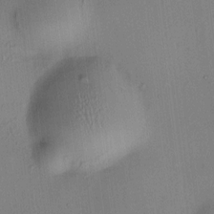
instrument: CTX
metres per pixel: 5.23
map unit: HNhu
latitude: 8.9892
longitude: 13.9745
